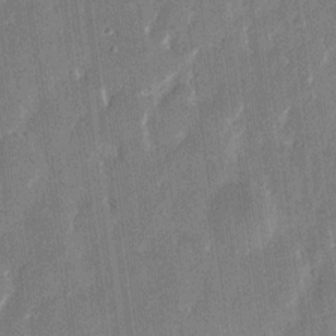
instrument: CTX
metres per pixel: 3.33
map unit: eHh
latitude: 13.1214
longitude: -71.1781
